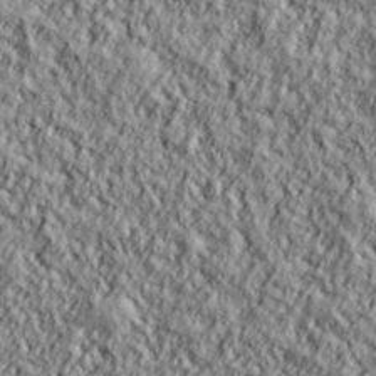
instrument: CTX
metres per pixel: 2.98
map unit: lHvf
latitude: 38.3089
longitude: -91.7639
